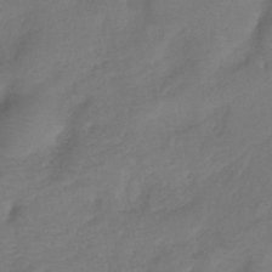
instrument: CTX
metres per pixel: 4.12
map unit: eHh
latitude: -39.5399
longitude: -28.9513
